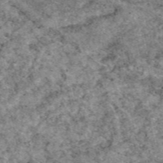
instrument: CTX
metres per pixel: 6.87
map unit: eAb
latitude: 49.3860
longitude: 109.2754
